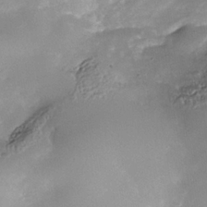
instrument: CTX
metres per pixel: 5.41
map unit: Nhe
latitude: -37.9367
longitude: -119.4993
